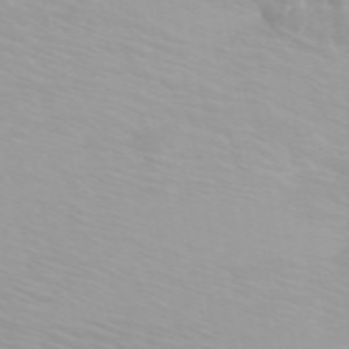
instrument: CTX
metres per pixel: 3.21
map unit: Htu
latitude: -5.1431
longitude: 137.6344
